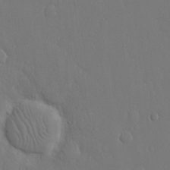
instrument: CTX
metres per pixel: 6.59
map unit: eHh
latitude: 15.8962
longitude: -71.4048
